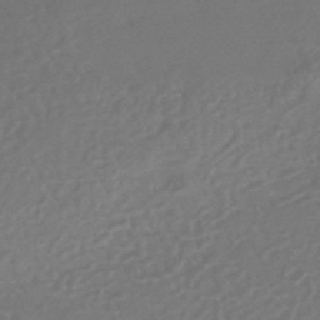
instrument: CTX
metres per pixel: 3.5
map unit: HNhu
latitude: -43.1998
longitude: 92.5007
